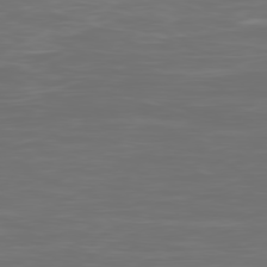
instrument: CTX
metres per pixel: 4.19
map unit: Ap
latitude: -80.3307
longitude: -58.8569
